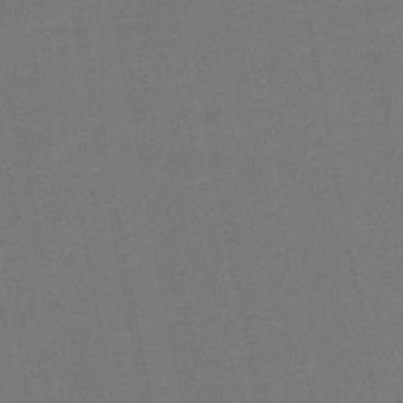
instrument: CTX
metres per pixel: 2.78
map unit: eHb
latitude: -48.0661
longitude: 89.0108
